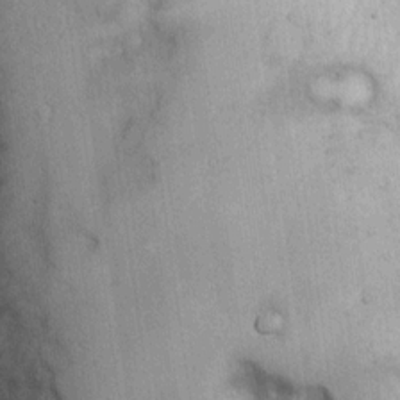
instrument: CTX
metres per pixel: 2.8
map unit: eHh
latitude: 17.3860
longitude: -63.4994
